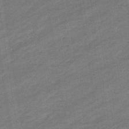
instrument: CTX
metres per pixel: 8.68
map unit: eHb
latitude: -36.7274
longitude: 77.5966
